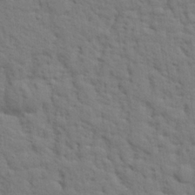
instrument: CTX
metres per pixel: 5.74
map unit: eHh
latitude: 25.0458
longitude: -79.4805
